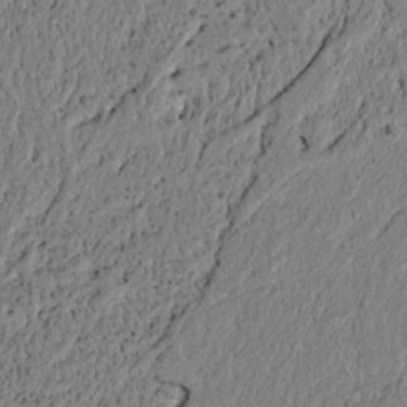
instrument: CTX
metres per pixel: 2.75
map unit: lAvf
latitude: 6.8380
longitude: 163.7666
